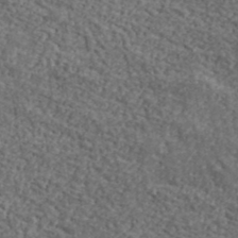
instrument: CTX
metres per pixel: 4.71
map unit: lHvf
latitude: 40.6112
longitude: -87.3481
